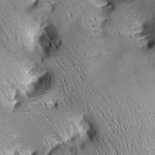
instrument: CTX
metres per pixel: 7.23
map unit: Aa
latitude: 8.9892
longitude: -142.6302
